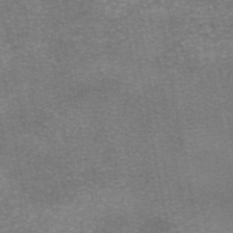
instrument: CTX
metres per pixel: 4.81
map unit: eAb
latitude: 46.4790
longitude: 105.6722
